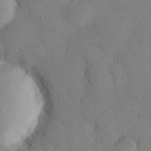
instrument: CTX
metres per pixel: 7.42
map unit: eHh
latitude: 25.8583
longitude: -77.2537
